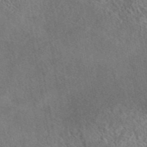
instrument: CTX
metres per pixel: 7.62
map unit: eAb
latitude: 43.5560
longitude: 108.9542
